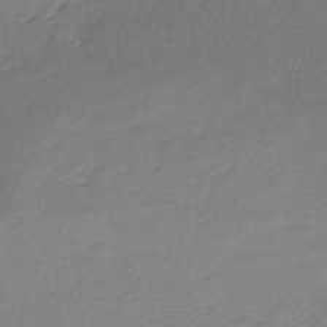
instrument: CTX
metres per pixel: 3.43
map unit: HNb
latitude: -31.1998
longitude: 62.7085
